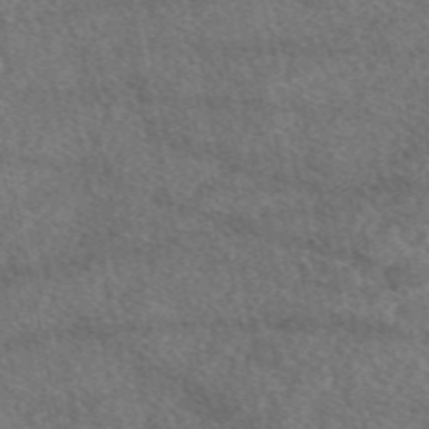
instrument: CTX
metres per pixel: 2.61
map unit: eAb
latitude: 47.9717
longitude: 117.9745
